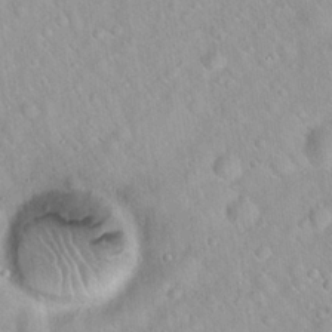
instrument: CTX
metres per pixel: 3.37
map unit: Hto
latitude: 20.8947
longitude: -52.9136
